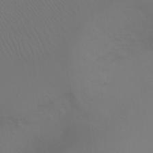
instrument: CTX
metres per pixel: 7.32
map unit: Ht
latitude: -7.9178
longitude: -32.1956
